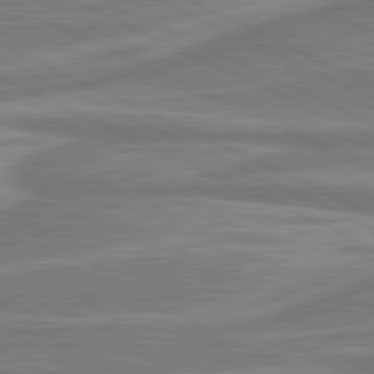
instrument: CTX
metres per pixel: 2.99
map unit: lApd
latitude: 81.0080
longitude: -175.2726
